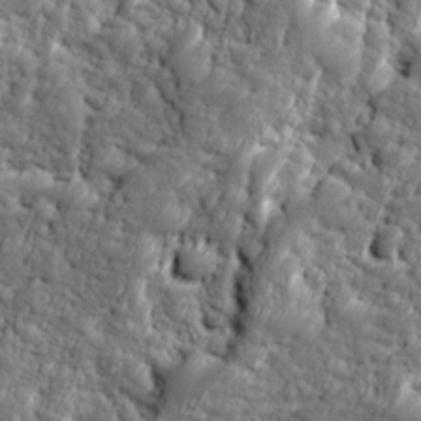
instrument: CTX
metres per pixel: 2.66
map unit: Ave
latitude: 16.6113
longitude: -134.8191
